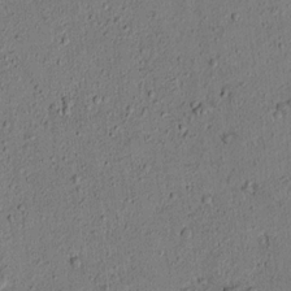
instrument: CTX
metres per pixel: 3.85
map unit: lAvf
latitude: 7.9339
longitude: 169.4265
